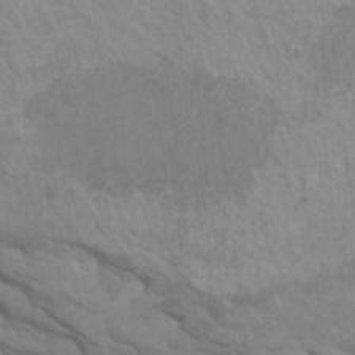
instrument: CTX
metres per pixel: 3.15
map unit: HNhu
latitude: 4.5735
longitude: -2.9136
